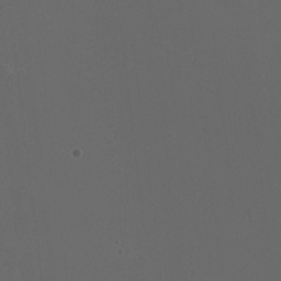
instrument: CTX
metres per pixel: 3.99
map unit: HNhu
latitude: 1.1214
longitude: -1.7638
